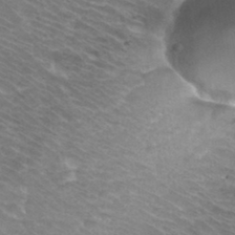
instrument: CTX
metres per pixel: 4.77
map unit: Hto
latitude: 33.5182
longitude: -43.8772
